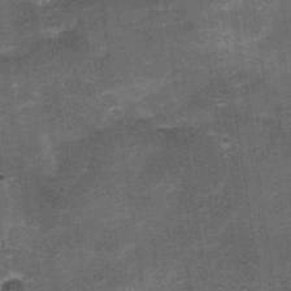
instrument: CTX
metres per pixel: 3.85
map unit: Nhu
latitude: 2.8191
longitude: -17.1592
